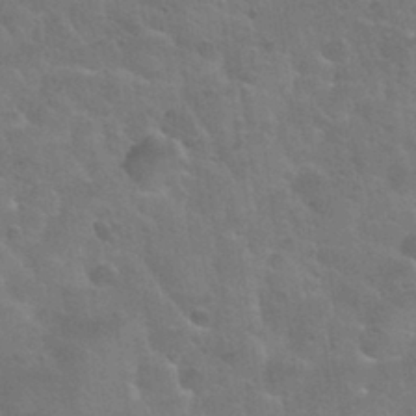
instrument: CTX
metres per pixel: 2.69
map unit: Nhu
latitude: 30.4790
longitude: -51.7638
